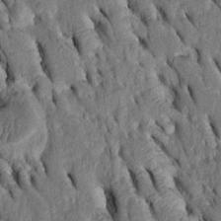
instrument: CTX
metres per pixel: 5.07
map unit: Htu
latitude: -2.5006
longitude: 151.3131
